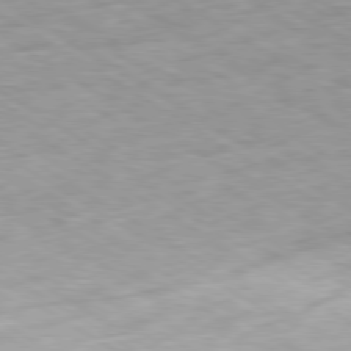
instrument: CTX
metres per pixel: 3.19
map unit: Ap
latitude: -80.3307
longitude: -72.5168
